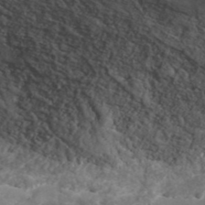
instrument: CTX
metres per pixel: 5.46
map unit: ANa
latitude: 43.5371
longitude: 28.9920
